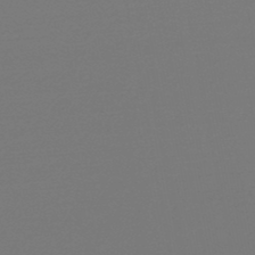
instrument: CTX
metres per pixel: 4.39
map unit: lHb
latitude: -46.3306
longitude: 66.0850
